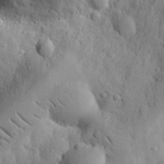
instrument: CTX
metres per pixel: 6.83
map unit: eHh
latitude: 26.6302
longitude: -77.9528
